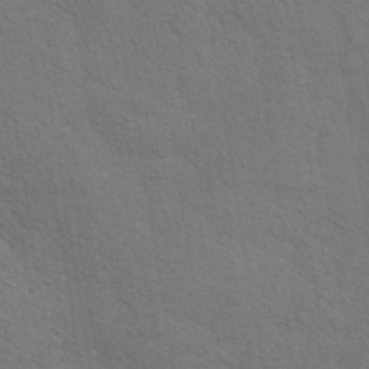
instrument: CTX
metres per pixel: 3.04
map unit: ANa
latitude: 35.9528
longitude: 13.0675
